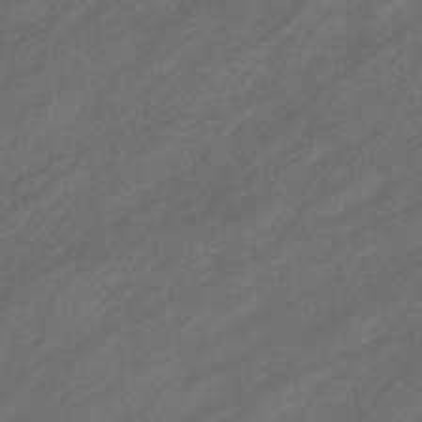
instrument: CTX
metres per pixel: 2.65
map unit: eHb
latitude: -32.4251
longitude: 70.6519
